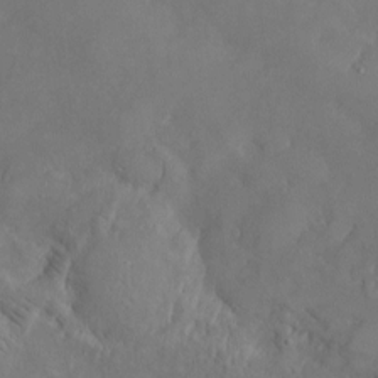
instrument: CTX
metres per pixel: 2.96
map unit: Htu
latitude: -6.6140
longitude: 160.1228
